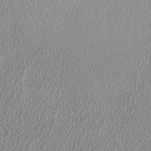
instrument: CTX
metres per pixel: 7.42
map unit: HNhu
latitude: -0.5385
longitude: -0.6301
